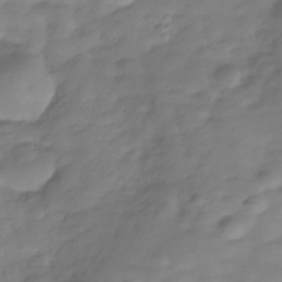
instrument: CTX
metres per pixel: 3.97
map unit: Hve
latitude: -30.3684
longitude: 90.9542
